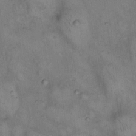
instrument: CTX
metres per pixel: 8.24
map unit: eHh
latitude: 14.8380
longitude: -64.1956
